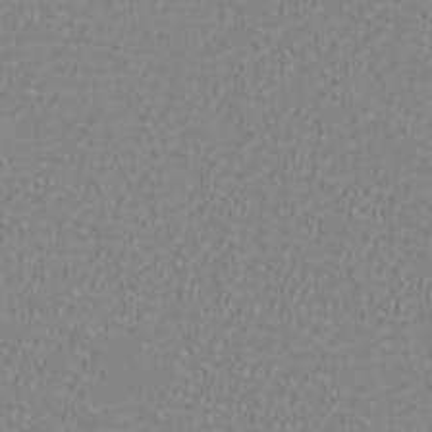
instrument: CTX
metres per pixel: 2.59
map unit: eHh
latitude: -6.1417
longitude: -85.1214
